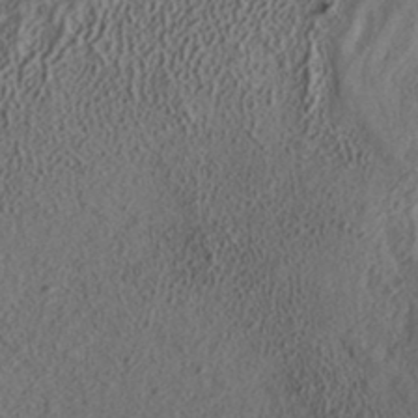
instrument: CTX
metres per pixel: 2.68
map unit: ANa
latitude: 36.1011
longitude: 12.9164
